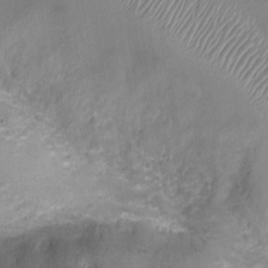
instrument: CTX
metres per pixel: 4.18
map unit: Ht
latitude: -1.1432
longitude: -16.6113
